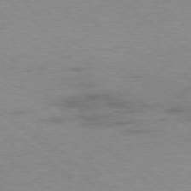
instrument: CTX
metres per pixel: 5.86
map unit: Ap
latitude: -78.5573
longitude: -50.1200
